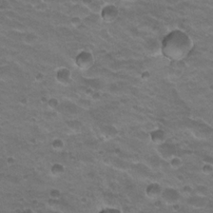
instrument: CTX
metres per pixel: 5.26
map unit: Hto
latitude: 19.9717
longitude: -32.3656
